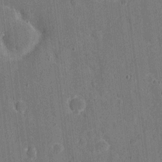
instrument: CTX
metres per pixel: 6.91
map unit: eHh
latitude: 6.4223
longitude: -67.9339
